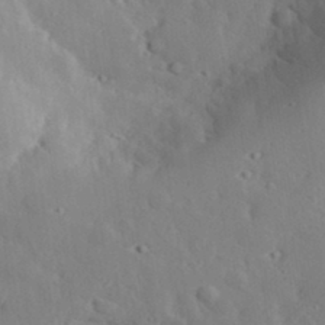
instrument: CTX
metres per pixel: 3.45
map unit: lHvf
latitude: 33.5938
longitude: -82.9324
